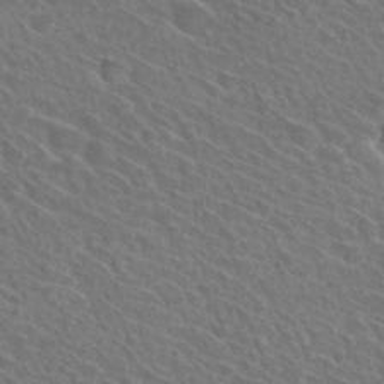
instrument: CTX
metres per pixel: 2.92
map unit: Hto
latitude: 31.5183
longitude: -47.1404
